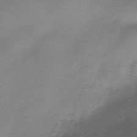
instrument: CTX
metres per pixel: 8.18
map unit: Nhe
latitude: -37.3509
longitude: -112.3089
